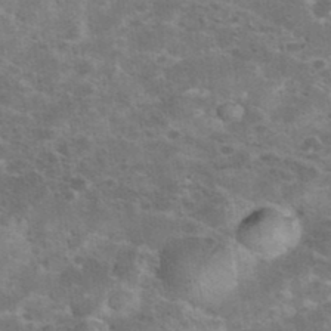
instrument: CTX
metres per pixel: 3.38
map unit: eHh
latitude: 37.3671
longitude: -66.5923
